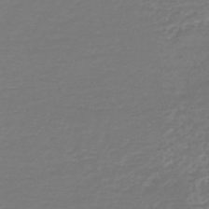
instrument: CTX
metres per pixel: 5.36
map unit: HNb
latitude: -47.3698
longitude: 52.0283
